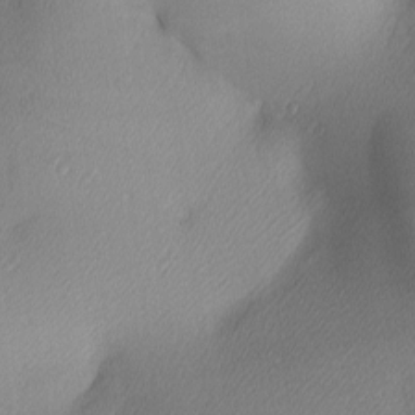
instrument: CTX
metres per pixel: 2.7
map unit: lAa
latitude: 3.3292
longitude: -117.2348
